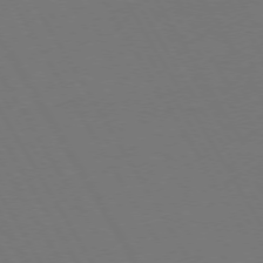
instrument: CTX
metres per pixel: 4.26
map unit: Hpe
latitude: 73.1215
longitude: -127.7261
